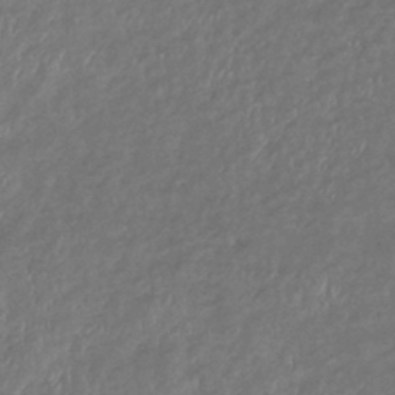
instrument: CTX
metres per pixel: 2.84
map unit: eHb
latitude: -39.5021
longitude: 78.8786
